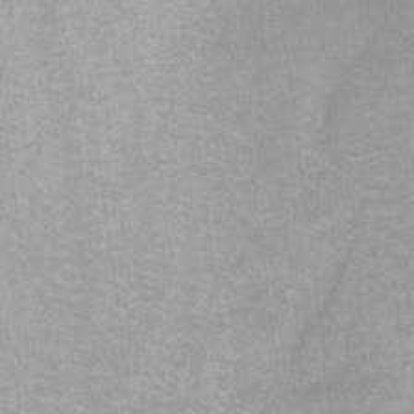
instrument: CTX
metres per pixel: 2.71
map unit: Ht
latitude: -8.3306
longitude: -35.4426
